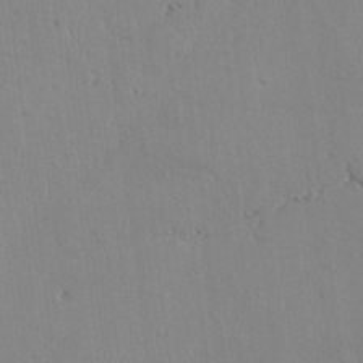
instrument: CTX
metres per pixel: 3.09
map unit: lAvf
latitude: -4.9730
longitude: -114.0633
